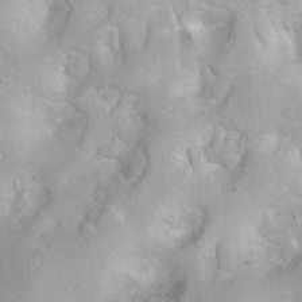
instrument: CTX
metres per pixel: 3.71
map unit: Ht
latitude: 3.0647
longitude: -34.7813
